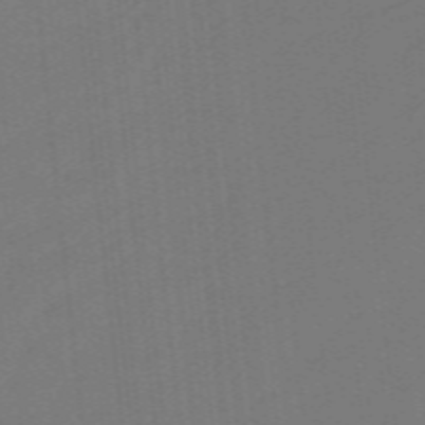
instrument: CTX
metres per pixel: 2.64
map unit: lHb
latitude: -49.4644
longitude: 83.3887
